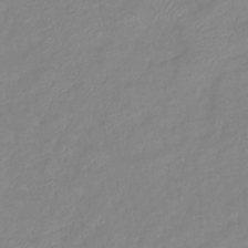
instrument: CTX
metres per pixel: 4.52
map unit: eHb
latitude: -40.8219
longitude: 81.2565
